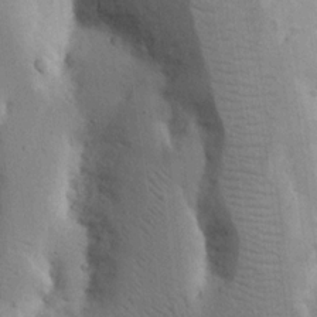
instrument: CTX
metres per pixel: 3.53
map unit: Nhu
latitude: 19.2537
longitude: -73.8206
